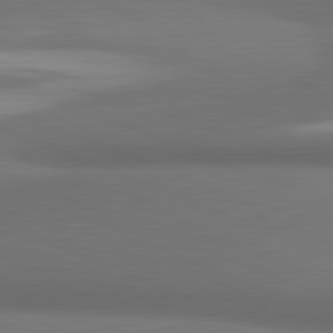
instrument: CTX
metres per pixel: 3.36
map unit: lApd
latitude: 81.7827
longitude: 170.6897
